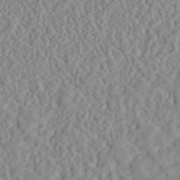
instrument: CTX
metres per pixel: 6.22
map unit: ANa
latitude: 40.1955
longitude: 28.3117
